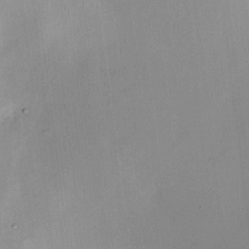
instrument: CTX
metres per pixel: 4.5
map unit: HNhu
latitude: 7.8961
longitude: 8.9353
